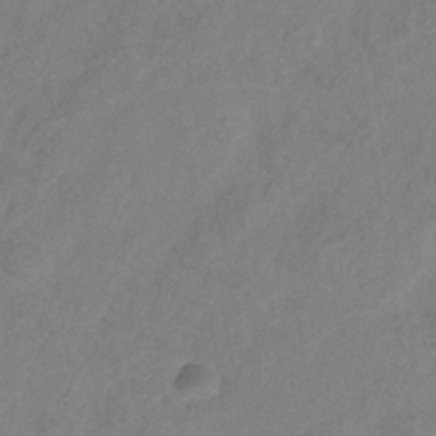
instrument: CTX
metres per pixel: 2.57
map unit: Hve
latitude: -35.1809
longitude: 88.1039
